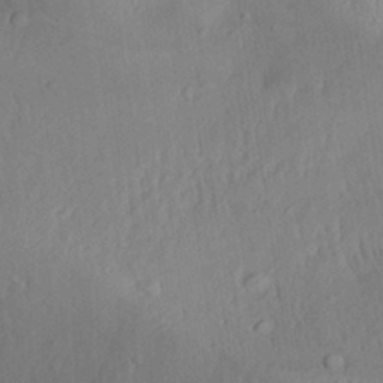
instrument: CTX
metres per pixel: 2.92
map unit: Aa
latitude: 29.8772
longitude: -132.8569
